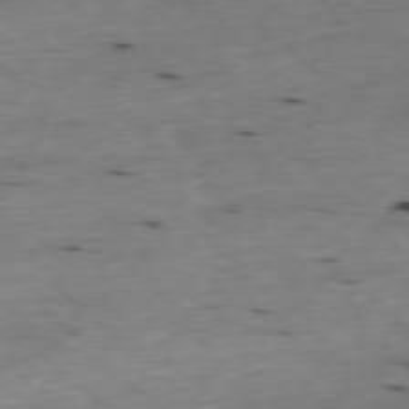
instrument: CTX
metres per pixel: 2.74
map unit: Ap
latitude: -77.7667
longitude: -89.1781
